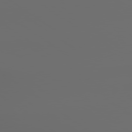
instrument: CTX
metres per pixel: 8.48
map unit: lApd
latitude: 79.4049
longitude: 176.0850
